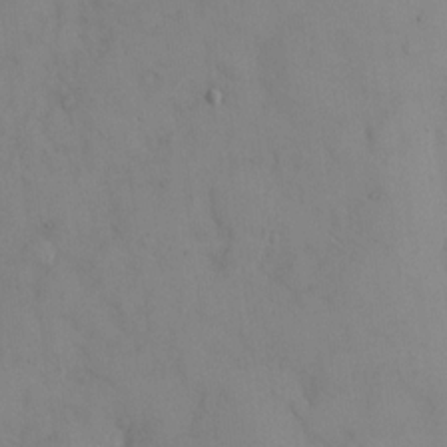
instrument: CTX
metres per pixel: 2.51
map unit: eHh
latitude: 13.5749
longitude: -61.8016
